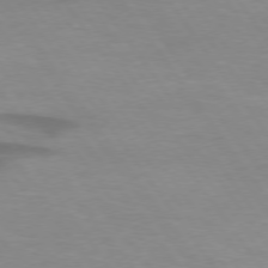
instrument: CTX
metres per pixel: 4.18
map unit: lApd
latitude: 74.4790
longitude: -59.6316
